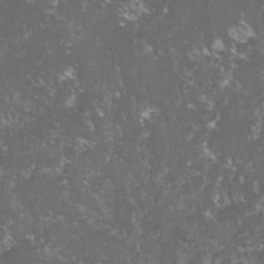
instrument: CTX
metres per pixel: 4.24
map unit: lHvf
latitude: -15.4266
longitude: -99.4237
